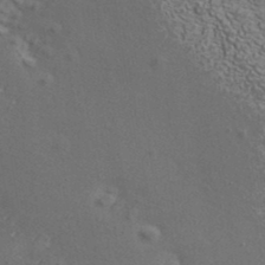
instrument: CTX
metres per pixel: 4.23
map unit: ANa
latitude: 37.3293
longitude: 17.3699
